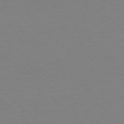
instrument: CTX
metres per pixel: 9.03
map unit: Ap
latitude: -77.3888
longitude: -70.1956
